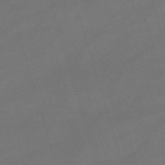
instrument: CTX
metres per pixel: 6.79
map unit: lHb
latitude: -46.9919
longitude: 63.2942
